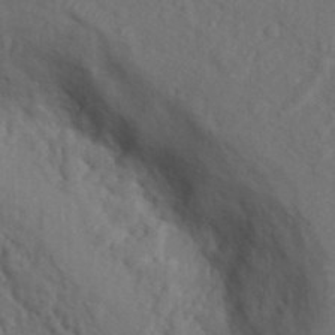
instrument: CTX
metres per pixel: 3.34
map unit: Nhu
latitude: 11.9150
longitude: -28.0822
